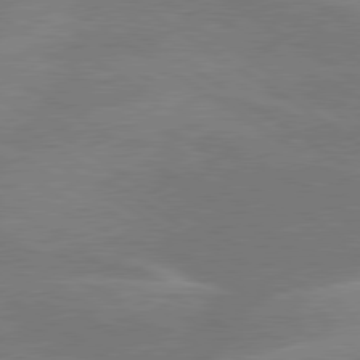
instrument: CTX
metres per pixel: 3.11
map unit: lApd
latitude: 79.7261
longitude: -122.5546
